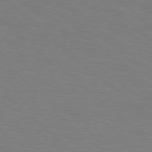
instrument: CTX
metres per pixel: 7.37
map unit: Hpe
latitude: 78.6113
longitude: -176.0633
